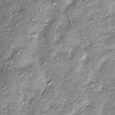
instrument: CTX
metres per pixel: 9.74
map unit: Htu
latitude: -4.4818
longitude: 159.0486
